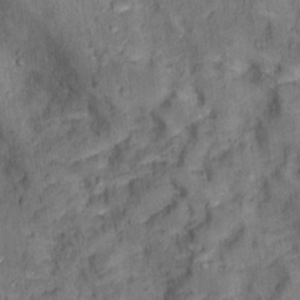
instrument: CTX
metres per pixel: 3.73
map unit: Hto
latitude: 15.3671
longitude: -31.6127
